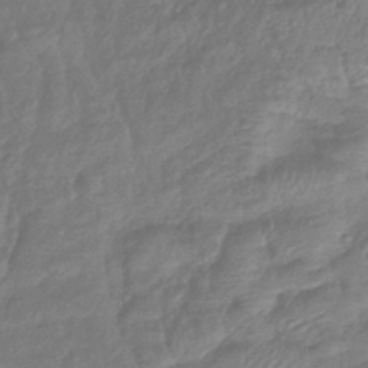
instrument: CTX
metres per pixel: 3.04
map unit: lHb
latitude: -41.7855
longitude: 81.5588
